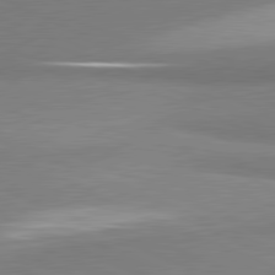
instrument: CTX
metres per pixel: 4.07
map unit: lApd
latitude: 81.2726
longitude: 165.5399
